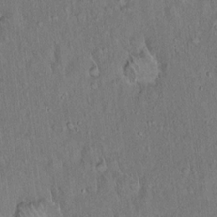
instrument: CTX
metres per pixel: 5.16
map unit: Hto
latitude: 15.7261
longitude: -57.5749
